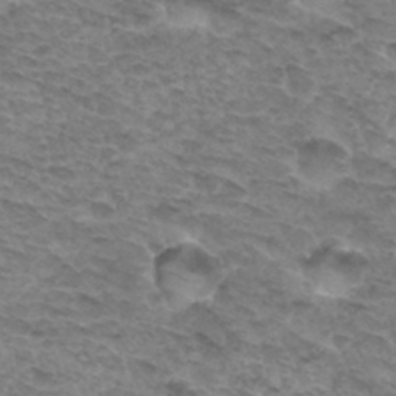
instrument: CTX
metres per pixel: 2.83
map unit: Hto
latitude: 33.3482
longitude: -46.4412
